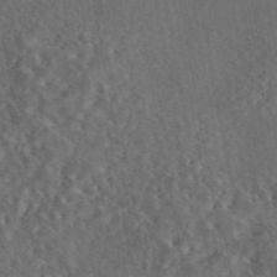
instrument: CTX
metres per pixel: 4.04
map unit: eAb
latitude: 43.9150
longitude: 115.9745
